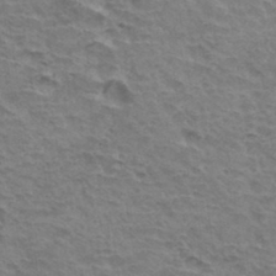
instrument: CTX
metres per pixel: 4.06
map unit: Hto
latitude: 35.3103
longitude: -43.7639
